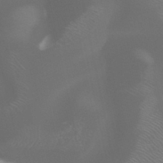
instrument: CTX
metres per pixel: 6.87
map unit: HNhu
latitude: -47.0675
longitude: 30.6707
